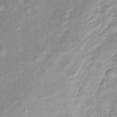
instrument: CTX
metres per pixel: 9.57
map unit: Htu
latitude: -5.0864
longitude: 158.6329
